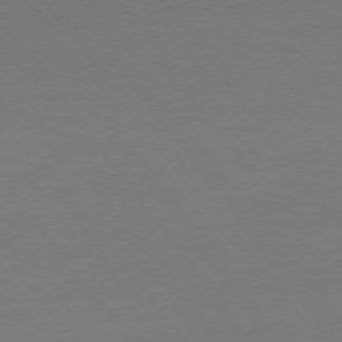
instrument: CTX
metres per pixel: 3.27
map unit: Ap
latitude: -74.1795
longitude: -72.3468
